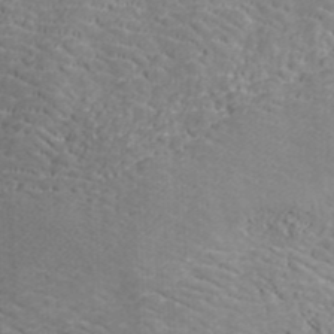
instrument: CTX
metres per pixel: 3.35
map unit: ANa
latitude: 41.2725
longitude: 30.4440
